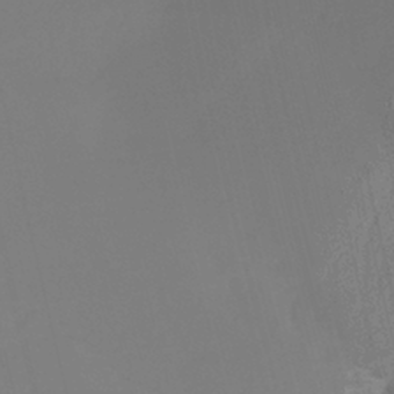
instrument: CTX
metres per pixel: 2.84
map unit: HNhu
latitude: -28.7841
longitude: 67.1053
